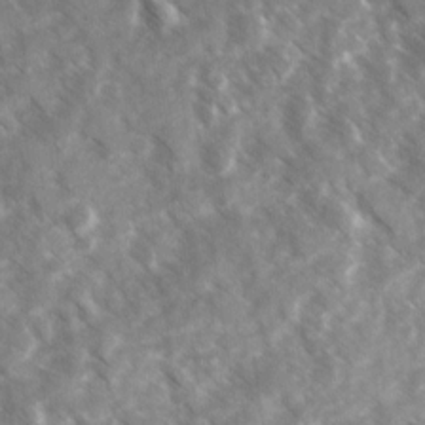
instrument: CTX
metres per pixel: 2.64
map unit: Ave
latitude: 17.5371
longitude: -131.0270
